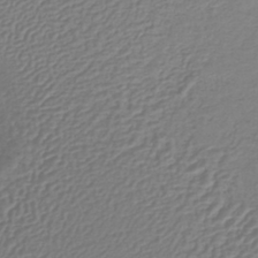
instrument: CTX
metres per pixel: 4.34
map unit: lHb
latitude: -41.8800
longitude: 61.4454
